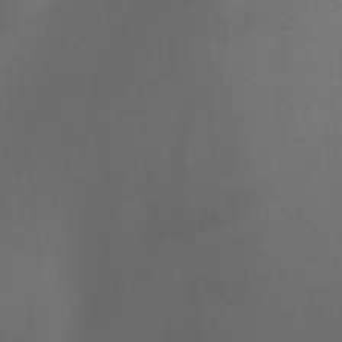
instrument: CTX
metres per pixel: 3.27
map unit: Htu
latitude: -13.1620
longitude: -71.5560
